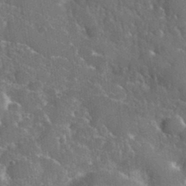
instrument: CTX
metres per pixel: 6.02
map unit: eHh
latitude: 37.4427
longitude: -61.1025
